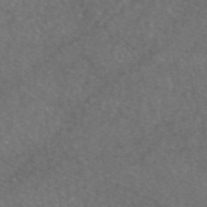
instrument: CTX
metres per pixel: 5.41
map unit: eAb
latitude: 46.9703
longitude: 111.0675
